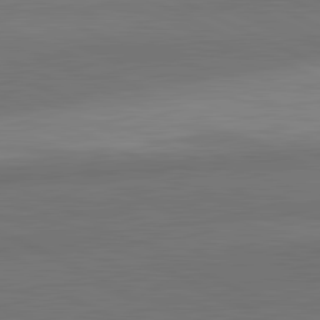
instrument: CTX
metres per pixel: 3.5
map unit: lApd
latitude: 82.3278
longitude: 158.9163
